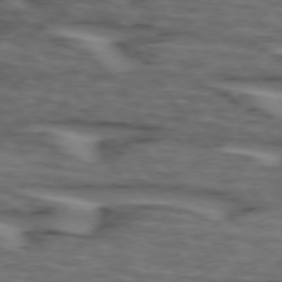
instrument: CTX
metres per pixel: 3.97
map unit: lApd
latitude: 74.1011
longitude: -71.7261
